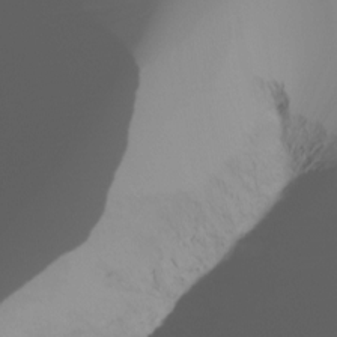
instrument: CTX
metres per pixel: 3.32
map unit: Ht
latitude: -16.9164
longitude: -47.0648
